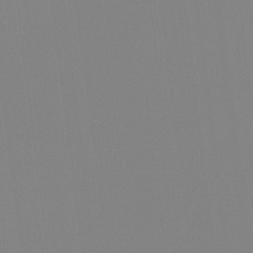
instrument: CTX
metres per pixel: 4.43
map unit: Hto
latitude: -8.1984
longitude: -47.9717
